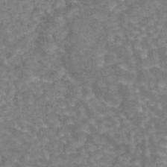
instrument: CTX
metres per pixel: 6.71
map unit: eAb
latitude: 44.3656
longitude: 106.5007
